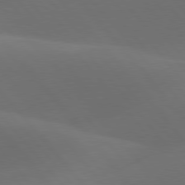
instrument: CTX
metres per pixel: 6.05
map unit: lApd
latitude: 78.0255
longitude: -53.2915
